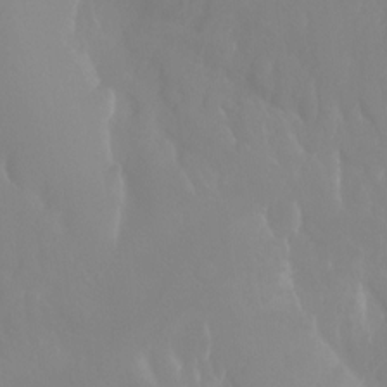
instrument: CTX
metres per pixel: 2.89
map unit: Aa
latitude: -13.4077
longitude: -59.9150
